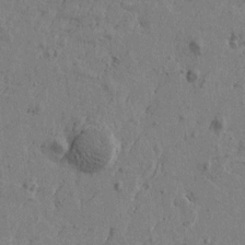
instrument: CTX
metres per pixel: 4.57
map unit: Htu
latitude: -5.7288
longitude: 179.7666
